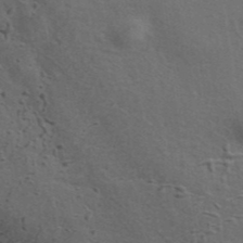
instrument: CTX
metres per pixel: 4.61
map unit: ANa
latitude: 40.1199
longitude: 29.6722
